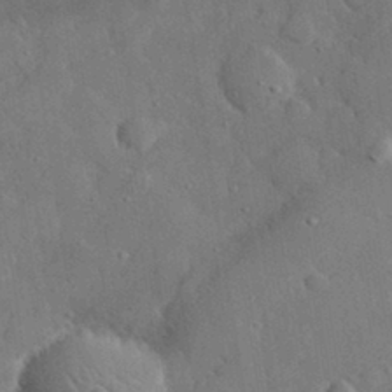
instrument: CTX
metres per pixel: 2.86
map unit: lHvf
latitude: 32.3845
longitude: -85.8206
